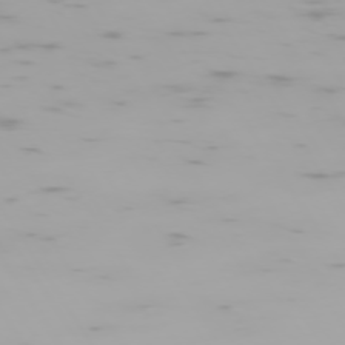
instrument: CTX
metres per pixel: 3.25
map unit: Hpe
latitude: -74.0661
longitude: 5.0108
